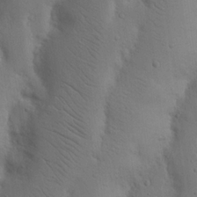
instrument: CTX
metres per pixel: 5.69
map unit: Nhu
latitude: 19.9528
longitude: -75.5560
